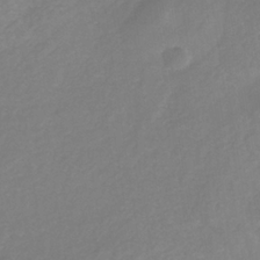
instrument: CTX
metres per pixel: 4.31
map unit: HNb
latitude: -33.2376
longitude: 54.9731
